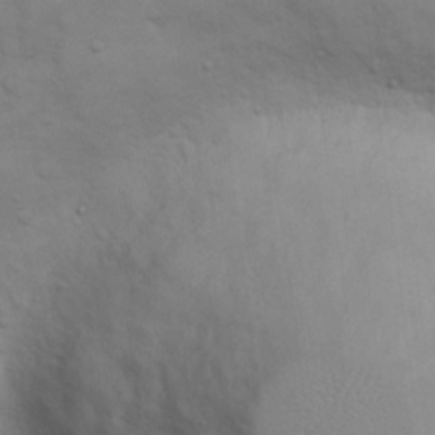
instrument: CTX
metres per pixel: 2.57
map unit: eHh
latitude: 16.6491
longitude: -66.5356
